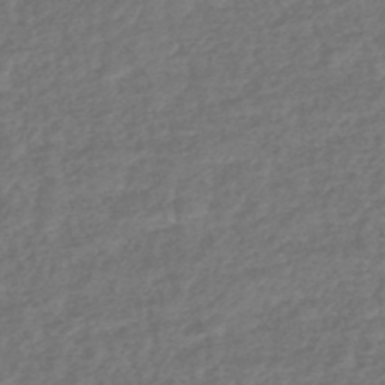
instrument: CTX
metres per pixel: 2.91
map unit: HNhu
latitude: -47.5399
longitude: 96.6708
